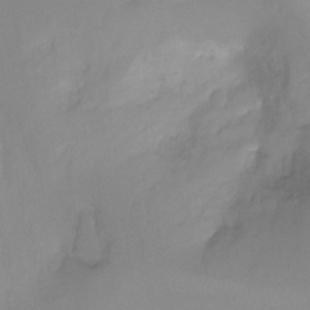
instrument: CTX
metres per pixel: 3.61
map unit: Nhu
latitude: -14.1417
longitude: -54.7246
